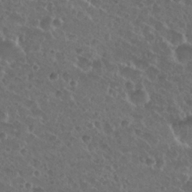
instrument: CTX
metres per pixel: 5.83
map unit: Nhu
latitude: 26.8380
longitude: -50.7624
